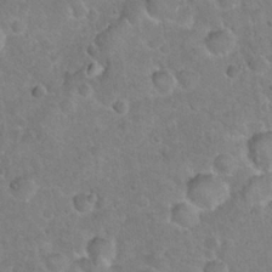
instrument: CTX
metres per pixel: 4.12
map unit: Hto
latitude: 21.1970
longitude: -48.3278
